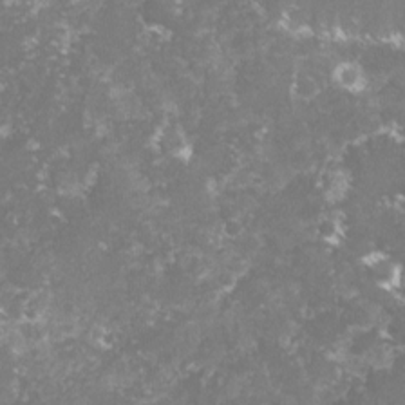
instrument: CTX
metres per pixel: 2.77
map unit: lHvf
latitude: -16.0661
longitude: -98.7246
